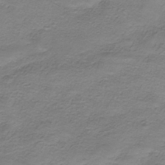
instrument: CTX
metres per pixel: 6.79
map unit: HNhu
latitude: -40.6707
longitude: 109.1809
